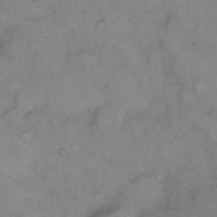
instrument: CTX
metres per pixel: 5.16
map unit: eHh
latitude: 8.1389
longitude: -62.7247
